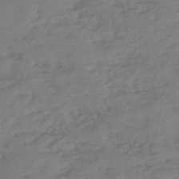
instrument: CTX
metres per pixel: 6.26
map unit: eHh
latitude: -51.3132
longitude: -24.8002
